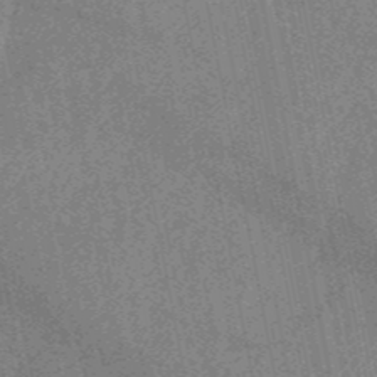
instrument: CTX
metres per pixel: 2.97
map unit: HNb
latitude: -52.4251
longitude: -49.4426
